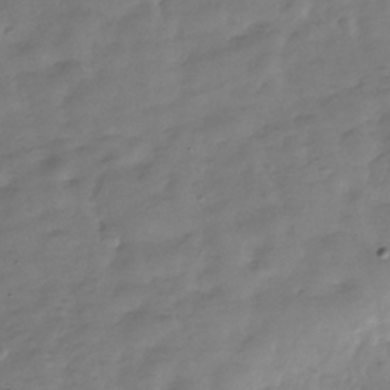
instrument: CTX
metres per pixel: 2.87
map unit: Hve
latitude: -31.2376
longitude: 91.5966
